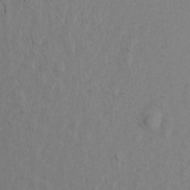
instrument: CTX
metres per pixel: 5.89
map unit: Aa
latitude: 20.0444
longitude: -145.2915
